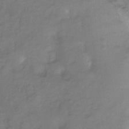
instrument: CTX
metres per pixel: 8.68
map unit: Ht
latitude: -7.8989
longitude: -39.5371
